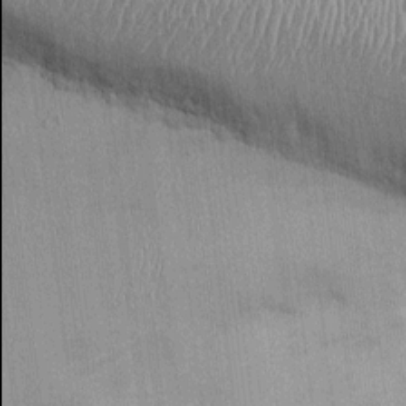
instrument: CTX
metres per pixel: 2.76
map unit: Ht
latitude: -3.4265
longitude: -13.9906
